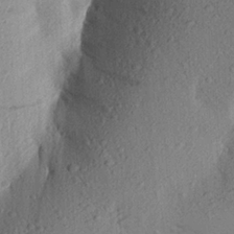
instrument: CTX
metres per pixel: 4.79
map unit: Aa
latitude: 23.6316
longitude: -150.3089
